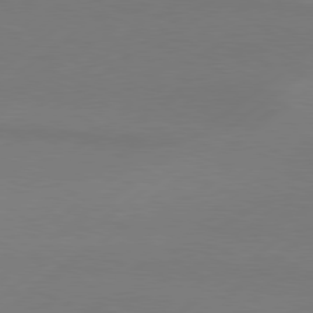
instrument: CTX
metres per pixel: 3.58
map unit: Hpe
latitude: 78.8569
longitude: -131.4238
